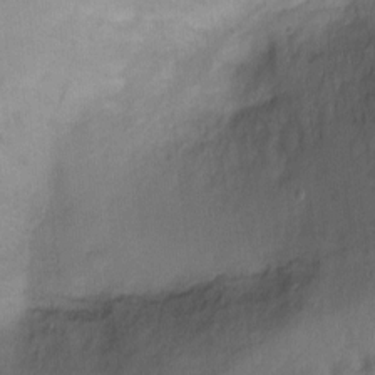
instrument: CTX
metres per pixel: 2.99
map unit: Ht
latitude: -2.3306
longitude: -33.2537
